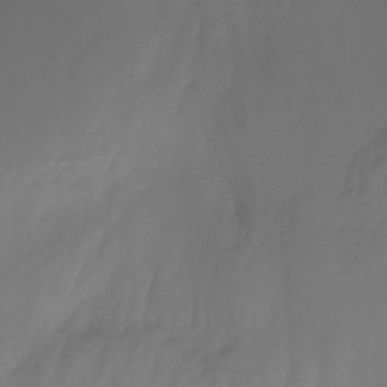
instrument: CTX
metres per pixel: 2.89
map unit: Nhu
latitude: -13.0298
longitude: -51.3103
